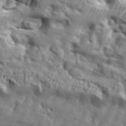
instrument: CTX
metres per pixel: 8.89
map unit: Aa
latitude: 34.6868
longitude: -135.4048
